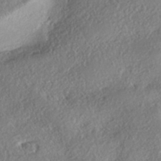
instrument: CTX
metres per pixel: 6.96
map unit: eHh
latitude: -42.3684
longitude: 121.1431
